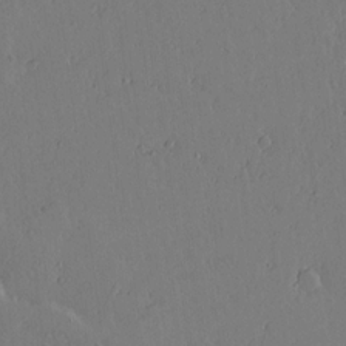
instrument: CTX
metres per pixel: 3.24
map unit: lAvf
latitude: 15.8962
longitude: -126.1389
